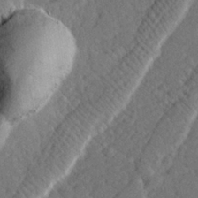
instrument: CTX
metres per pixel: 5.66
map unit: lHvf
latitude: 26.0822
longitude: 143.7099
